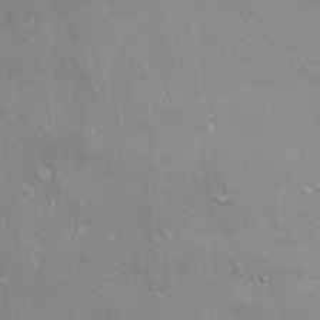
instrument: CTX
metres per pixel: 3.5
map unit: Ht
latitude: 12.6869
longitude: -39.7638
